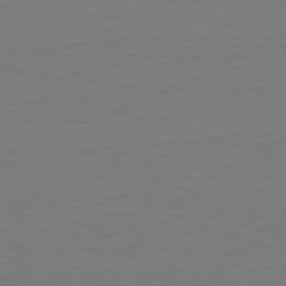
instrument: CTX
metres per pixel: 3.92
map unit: Hpe
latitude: -81.7289
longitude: 8.6140
